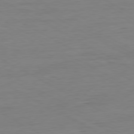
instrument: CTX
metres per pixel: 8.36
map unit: Ap
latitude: -80.4251
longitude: -78.1578
